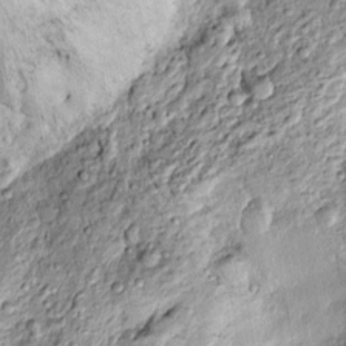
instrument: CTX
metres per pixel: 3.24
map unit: Htu
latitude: -4.5762
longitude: 159.0297
